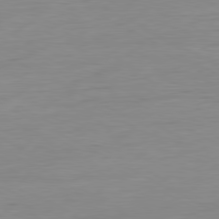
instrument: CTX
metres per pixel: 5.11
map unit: Ap
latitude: -80.7841
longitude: -78.0255
